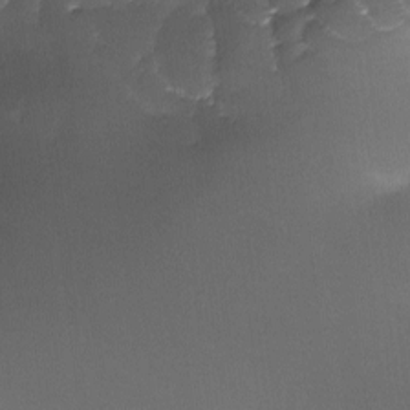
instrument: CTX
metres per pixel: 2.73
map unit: Ave
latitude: -10.3306
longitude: -122.4601
